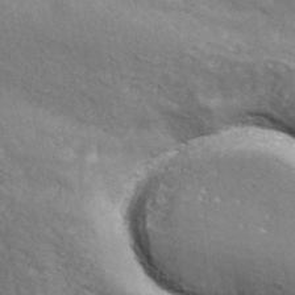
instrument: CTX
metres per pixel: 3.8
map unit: ANa
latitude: 41.3292
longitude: 26.7274
